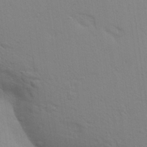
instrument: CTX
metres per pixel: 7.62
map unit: Aa
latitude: 29.2726
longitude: -147.0837
